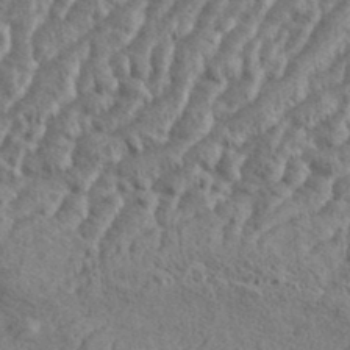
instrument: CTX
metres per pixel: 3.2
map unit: eHh
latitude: 37.6127
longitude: -137.3104
